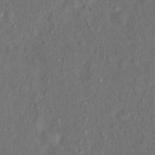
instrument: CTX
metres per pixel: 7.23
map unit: Ht
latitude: 14.8002
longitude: -37.4993
